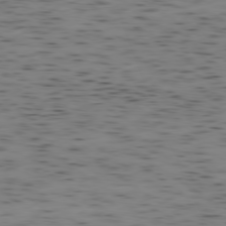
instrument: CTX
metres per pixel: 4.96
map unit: Ap
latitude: -79.1053
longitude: -72.4412
